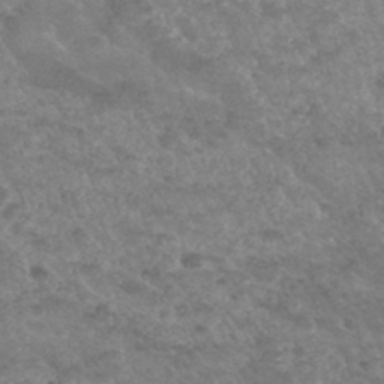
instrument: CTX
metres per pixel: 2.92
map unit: Hto
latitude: 34.1200
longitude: -49.7828
